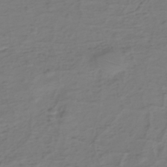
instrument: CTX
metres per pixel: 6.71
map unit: eHh
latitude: -39.6155
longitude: -27.5371
